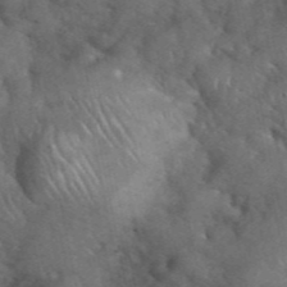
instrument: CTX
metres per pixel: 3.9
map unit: eHh
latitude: 39.8772
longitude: -57.0269
